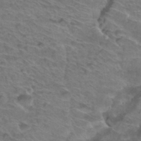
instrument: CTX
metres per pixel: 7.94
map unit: Hto
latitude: 34.4034
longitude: -44.3089
